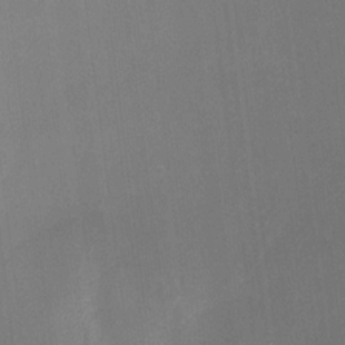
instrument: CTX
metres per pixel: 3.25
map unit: HNhu
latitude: 13.2915
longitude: 12.6708
